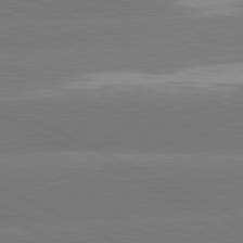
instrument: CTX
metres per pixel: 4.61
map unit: lApd
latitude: 81.3482
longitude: -154.1578
